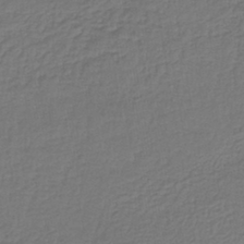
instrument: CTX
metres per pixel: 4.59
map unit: lHb
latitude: -42.7652
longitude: 64.5952
